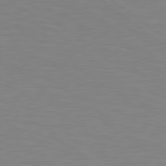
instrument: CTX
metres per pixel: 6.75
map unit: lApd
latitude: 79.3482
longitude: -148.3656
